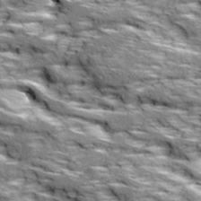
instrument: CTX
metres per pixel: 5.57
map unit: Ave
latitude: 18.8002
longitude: -135.7260
